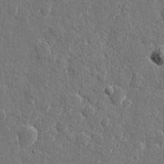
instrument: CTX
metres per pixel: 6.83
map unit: eHh
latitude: 10.6869
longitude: -70.5546
